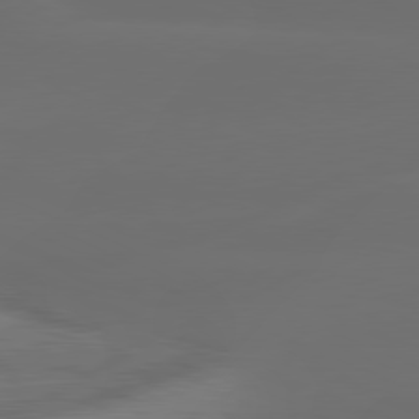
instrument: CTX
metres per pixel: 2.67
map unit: lApd
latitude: 80.2900
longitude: -118.5168
